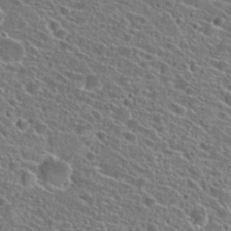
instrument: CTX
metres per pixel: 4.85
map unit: Hto
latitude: 25.9717
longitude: -46.5546
